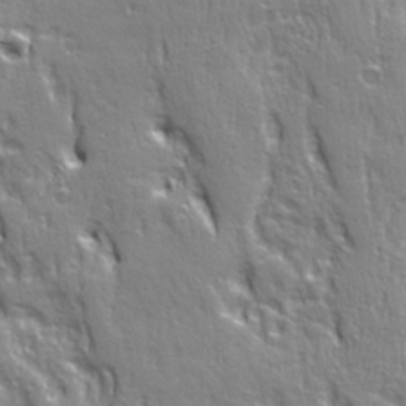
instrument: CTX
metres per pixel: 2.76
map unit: Ave
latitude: 22.1389
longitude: -135.1025
